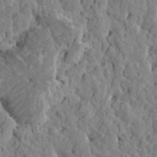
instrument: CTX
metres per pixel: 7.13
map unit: HNhu
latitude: 5.6505
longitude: -0.7813
